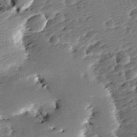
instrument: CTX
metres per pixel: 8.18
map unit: lAa
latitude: -10.8408
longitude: -124.9135
